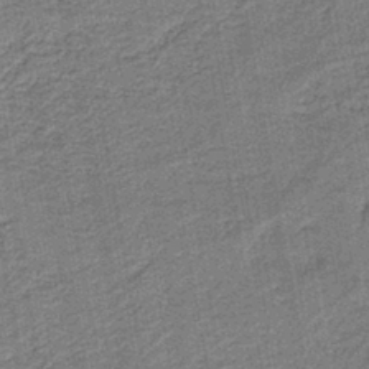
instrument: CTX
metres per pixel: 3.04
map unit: eAb
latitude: -39.3132
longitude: 52.7085
